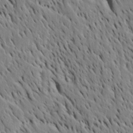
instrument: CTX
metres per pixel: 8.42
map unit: Htu
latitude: -4.1605
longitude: 151.8044
